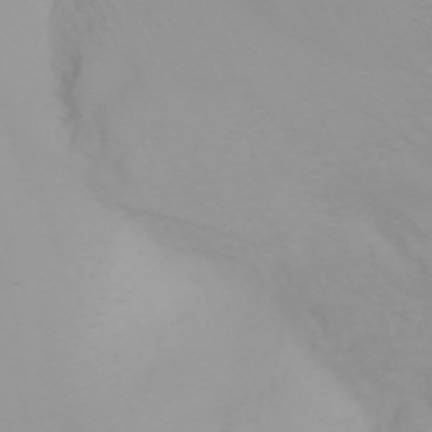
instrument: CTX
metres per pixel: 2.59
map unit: Nhu
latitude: -0.2740
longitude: -77.2915
